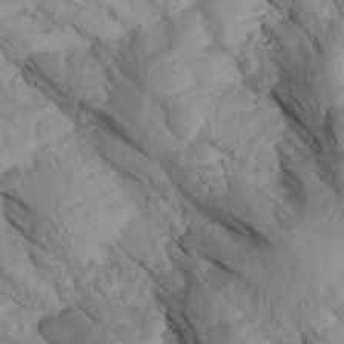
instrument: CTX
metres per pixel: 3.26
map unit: Aa
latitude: 27.5371
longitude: -133.7261
